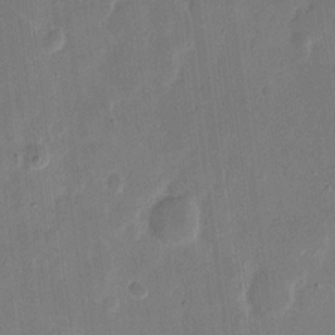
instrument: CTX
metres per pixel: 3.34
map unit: eHh
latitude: 9.7450
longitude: -68.7435
